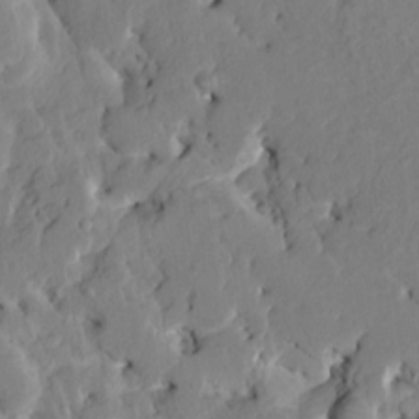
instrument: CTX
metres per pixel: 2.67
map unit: HNhu
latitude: 5.9906
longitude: -5.1781
